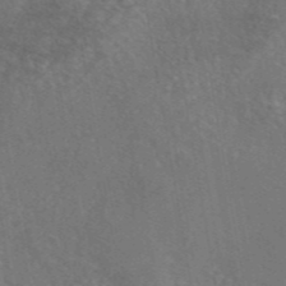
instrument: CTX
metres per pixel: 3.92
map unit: eAb
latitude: 45.8016
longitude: 109.0864
